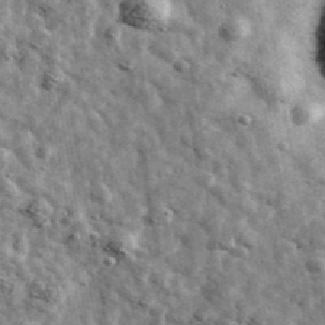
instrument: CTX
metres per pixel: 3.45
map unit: Ave
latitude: 42.9703
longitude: -107.7639
